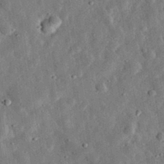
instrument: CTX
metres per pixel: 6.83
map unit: eHh
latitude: 33.0081
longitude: -76.9702
